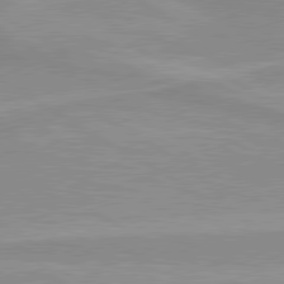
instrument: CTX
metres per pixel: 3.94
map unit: lApd
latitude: 80.0633
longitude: 171.6533
